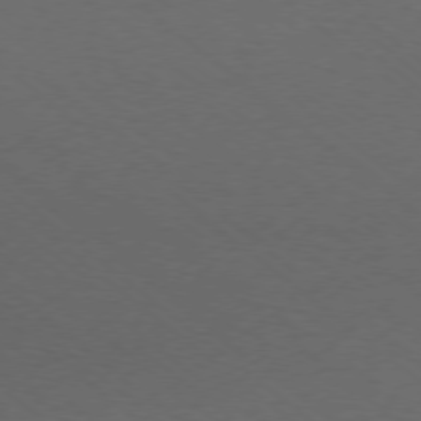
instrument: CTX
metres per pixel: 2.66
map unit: Ap
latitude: -77.8800
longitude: -76.5545
